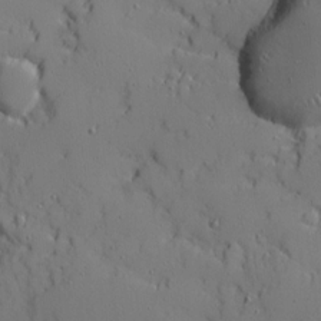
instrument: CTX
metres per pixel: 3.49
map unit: Ave
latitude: 11.5560
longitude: -101.3104
